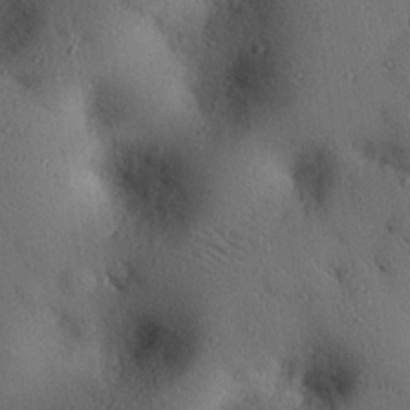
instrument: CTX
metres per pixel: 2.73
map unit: eHh
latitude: 25.6316
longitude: -76.7057
